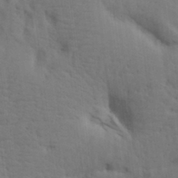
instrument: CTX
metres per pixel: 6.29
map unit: lAa
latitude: 19.2159
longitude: -138.8002
